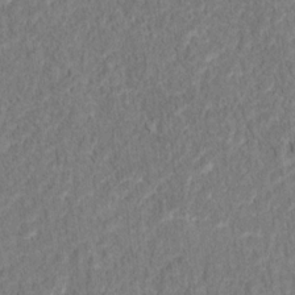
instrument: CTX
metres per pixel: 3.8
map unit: Hto
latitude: 12.9325
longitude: -38.2522
